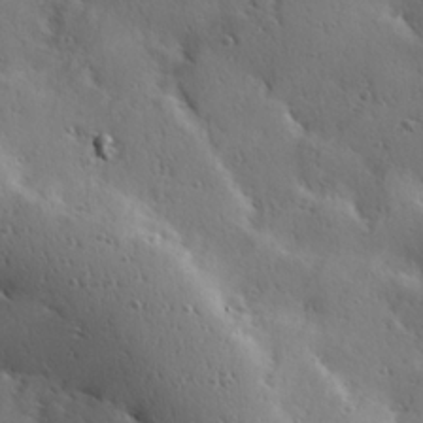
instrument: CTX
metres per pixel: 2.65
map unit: Hve
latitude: 23.6316
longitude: -96.3656
